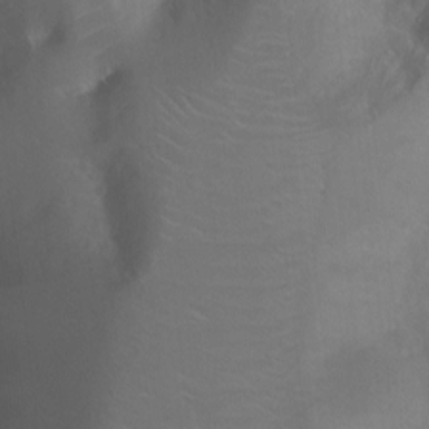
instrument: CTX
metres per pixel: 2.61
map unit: Ht
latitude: -0.1984
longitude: -45.7449
